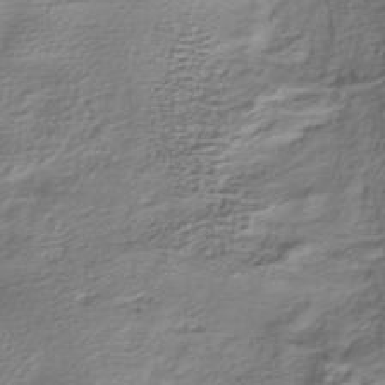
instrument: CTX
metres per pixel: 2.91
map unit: lHb
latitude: -39.6722
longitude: 71.7478
